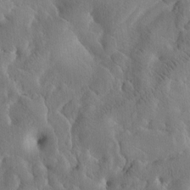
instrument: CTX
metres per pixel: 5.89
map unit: Htu
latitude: -2.6896
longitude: 168.0094
